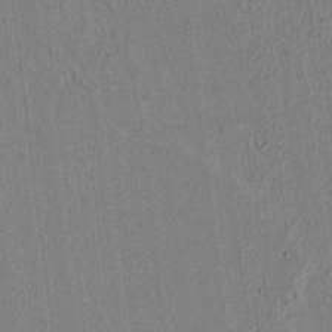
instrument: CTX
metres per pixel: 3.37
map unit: lAvf
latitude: 6.5546
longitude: 168.0472
